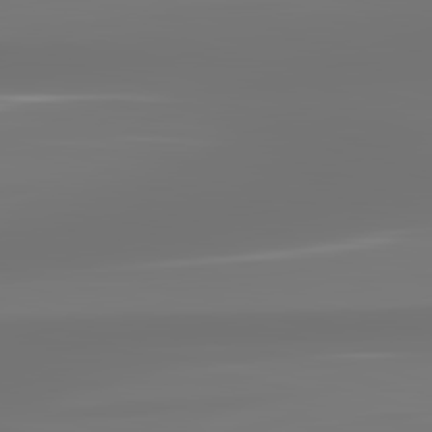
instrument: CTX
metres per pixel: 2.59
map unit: lApd
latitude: 83.2537
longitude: -131.3482
